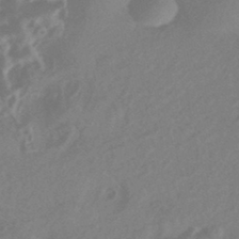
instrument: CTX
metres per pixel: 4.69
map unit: HNhu
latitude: -43.3887
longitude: 91.0109
